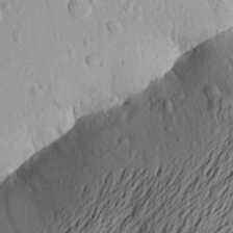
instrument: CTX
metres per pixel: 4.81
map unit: Aa
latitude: 20.7813
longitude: -148.6679
